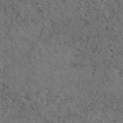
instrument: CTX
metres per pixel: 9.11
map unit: eAb
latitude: 46.4601
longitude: 118.5385
